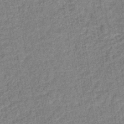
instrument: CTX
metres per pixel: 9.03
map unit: lHb
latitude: -43.4454
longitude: 80.0472
